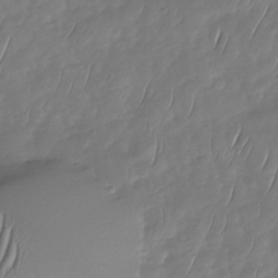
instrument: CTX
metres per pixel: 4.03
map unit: Nhu
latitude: -30.1606
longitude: -58.8758
